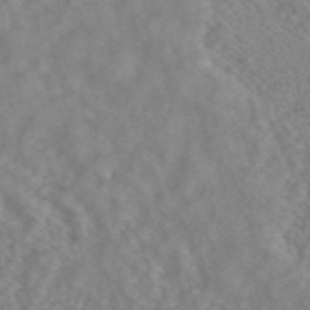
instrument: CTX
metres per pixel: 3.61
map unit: ANa
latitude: 43.8961
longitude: 28.4440
